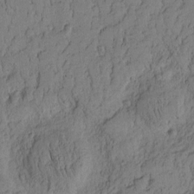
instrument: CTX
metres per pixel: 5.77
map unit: Nhu
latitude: -4.7652
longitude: -151.5182
